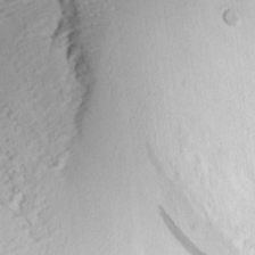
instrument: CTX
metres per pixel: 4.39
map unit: eHh
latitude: 4.5924
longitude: -77.9339
